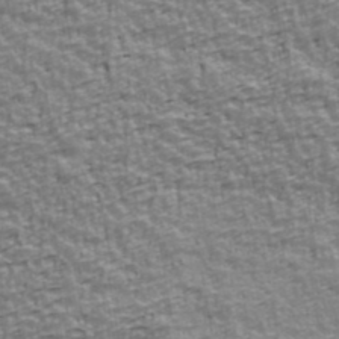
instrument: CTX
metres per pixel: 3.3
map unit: Ave
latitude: 41.6504
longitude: -112.8380
